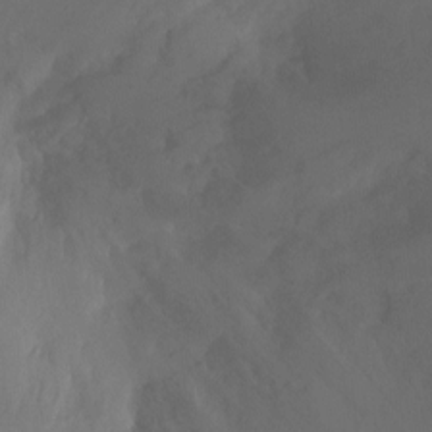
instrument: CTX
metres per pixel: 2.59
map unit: Ht
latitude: -0.2551
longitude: -18.2333
